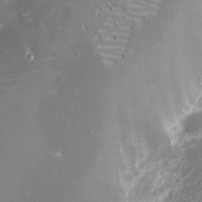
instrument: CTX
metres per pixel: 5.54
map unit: eHh
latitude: -1.7667
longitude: -80.8947
